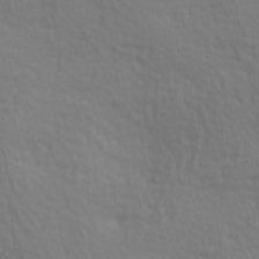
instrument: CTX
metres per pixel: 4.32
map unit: lAa
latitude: -8.5385
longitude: -125.8205
